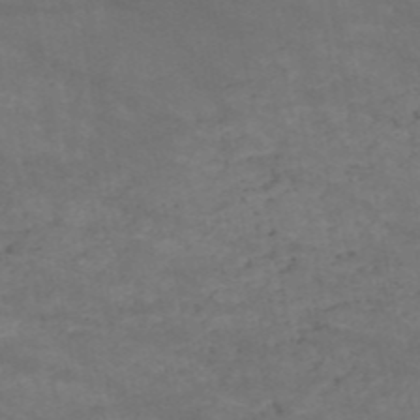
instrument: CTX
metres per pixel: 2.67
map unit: HNb
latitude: -51.9745
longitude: -39.7450
